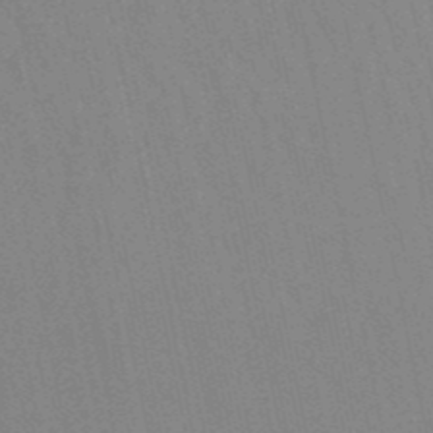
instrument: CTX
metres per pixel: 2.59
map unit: eHb
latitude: -50.6140
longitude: 71.9556
